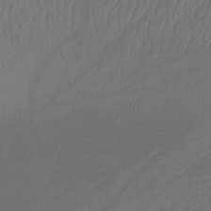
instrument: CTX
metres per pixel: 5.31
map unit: lHb
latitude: -42.9352
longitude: 76.9542
